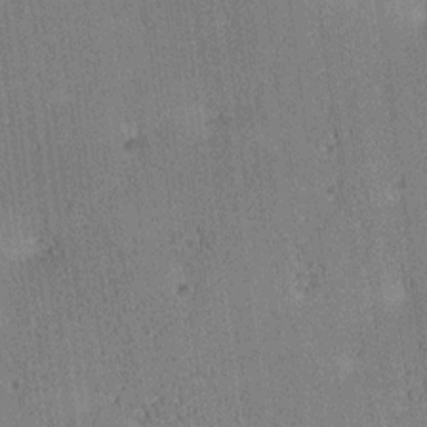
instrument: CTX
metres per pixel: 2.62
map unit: lAa
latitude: 12.6680
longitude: -107.5749
